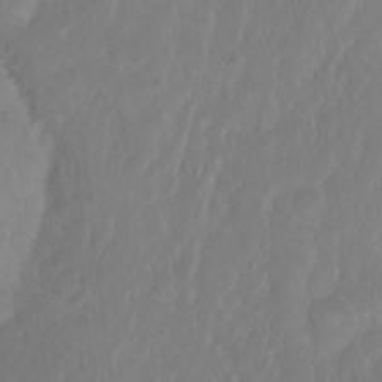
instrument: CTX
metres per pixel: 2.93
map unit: eHh
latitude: 1.2537
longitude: -55.8205
